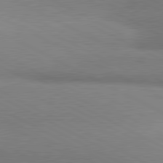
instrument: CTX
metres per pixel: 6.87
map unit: lApd
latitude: 80.8947
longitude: 165.3510
